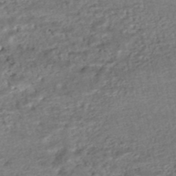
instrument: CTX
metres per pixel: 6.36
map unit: HNhu
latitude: -47.9556
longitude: 102.8975
